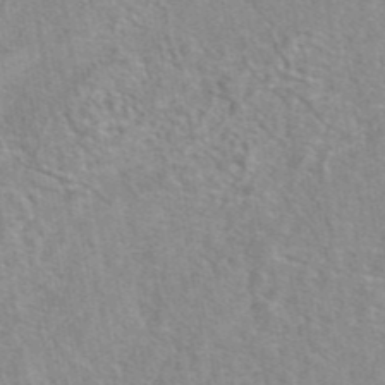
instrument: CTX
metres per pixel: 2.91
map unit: eAb
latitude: 42.7624
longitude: 104.1039
